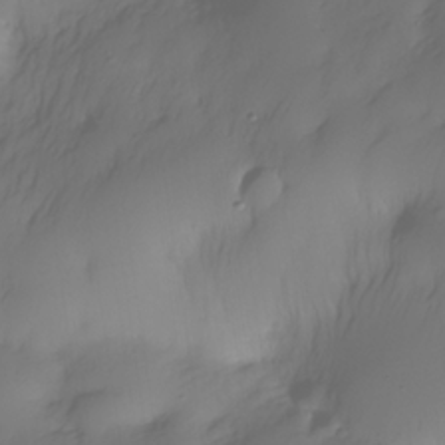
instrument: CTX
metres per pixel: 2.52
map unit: Nhe
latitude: -34.3495
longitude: -143.2348
